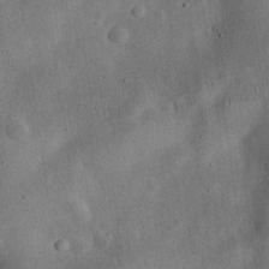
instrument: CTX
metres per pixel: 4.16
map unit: eHh
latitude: 26.0633
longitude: -68.4412
